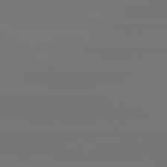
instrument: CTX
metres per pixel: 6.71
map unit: lApd
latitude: 81.5182
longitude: -148.7624
